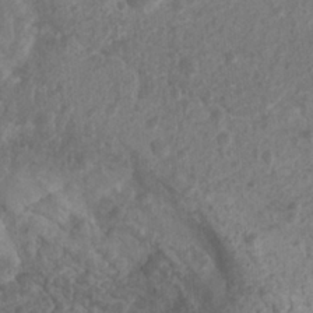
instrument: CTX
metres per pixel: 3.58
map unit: Nhu
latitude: 7.3104
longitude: -21.0458
